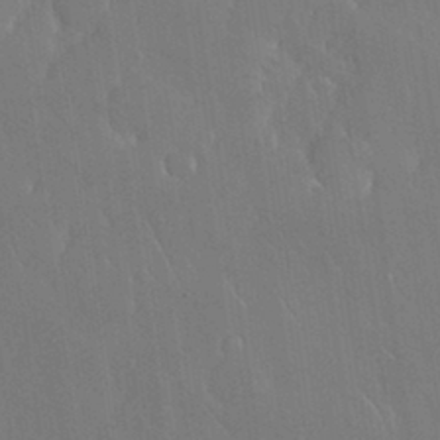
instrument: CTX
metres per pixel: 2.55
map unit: Nhu
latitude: 30.8947
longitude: -56.6112
